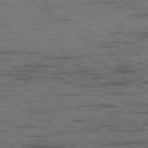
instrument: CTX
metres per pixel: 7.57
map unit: Ap
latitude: -77.4832
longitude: -81.4804
